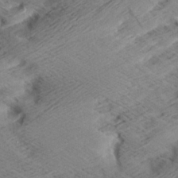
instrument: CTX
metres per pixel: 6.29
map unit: Aa
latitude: 7.2726
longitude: -140.0822
